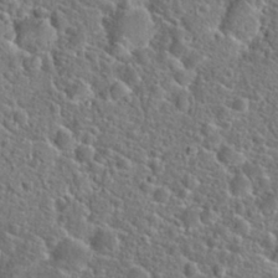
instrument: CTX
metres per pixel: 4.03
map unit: Hto
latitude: 23.8394
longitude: -48.1200
